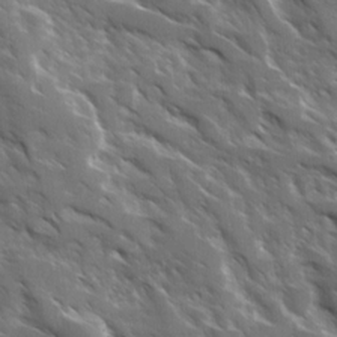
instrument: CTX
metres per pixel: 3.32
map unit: Ave
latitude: 17.6883
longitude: -130.5924
